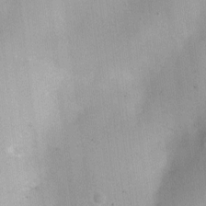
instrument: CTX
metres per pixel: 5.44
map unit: Nhu
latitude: 1.7260
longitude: -16.3656
